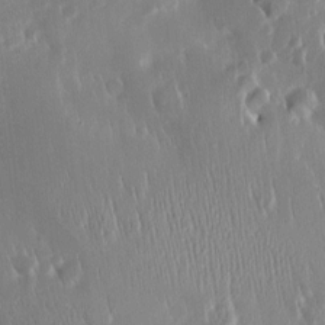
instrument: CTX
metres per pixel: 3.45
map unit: Htu
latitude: -4.9919
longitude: 174.0849
